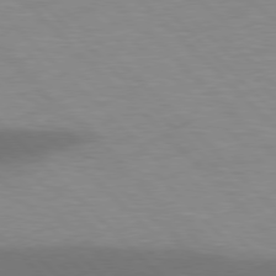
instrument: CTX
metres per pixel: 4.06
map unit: lApd
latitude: 77.2915
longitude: -59.9528
